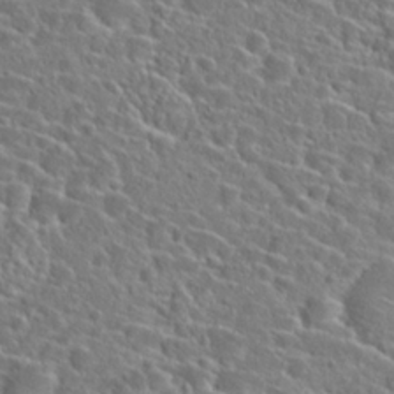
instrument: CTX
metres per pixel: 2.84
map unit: Hto
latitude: 24.3467
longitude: -45.6127
